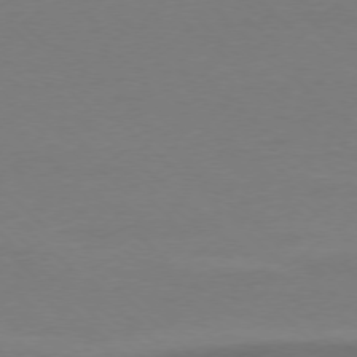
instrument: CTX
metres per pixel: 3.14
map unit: Ap
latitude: -77.5399
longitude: -70.1767
